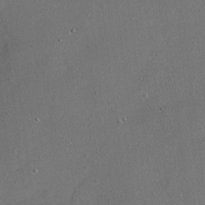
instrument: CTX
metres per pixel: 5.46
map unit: Nhu
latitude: -11.0298
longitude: -36.8191
